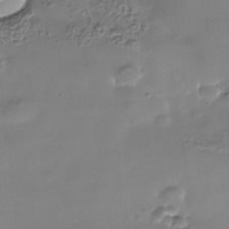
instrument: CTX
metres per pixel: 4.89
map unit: Nhe
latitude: -36.8974
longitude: -90.4034
